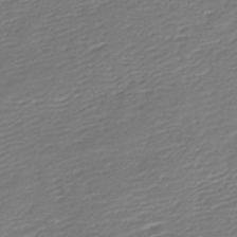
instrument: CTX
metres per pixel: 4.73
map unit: lHb
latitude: -46.3495
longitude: 73.8989
